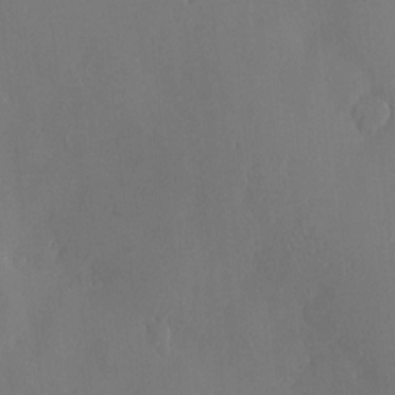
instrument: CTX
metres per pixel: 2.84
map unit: Nve
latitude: -7.7477
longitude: 173.6155
